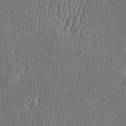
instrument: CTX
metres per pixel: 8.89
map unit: Htu
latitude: -5.7855
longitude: 175.4265
